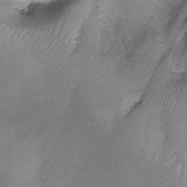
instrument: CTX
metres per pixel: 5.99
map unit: Nhu
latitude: -12.2362
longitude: -68.0633
